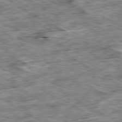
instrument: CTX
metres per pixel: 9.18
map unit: Ap
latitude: -80.3873
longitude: -90.1011
